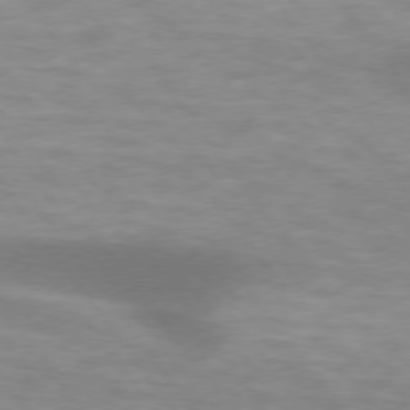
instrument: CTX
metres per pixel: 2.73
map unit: lApd
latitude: 75.0270
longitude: -49.6316
